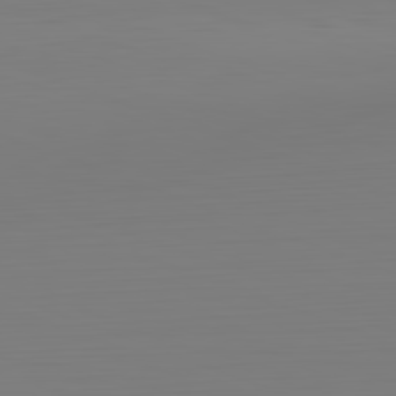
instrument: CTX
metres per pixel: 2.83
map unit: Hpe
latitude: -82.2928
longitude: 8.4062
